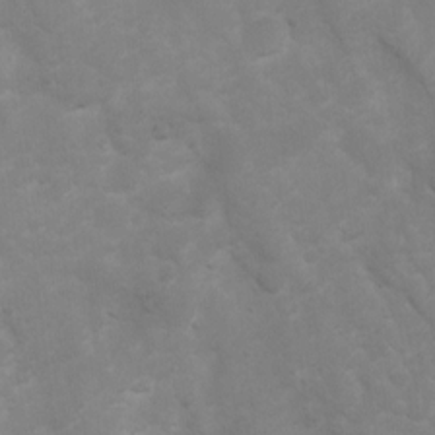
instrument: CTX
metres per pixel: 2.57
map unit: Ht
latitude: 3.1970
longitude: -27.3860
